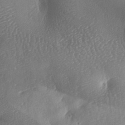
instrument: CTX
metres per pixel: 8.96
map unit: lAa
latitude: -8.0283
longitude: -128.0822
